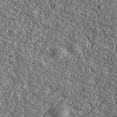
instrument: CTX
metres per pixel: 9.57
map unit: Ave
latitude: 40.5356
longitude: -111.4805
